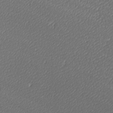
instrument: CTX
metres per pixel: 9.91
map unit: lAa
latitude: -10.4629
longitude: -127.0648
